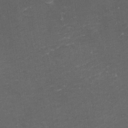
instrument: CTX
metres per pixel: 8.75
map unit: eHh
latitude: -1.7289
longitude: -79.2537
